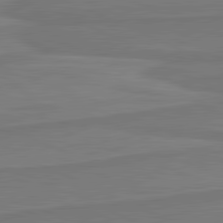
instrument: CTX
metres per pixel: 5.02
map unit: lApd
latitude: 81.6883
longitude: 169.7099
